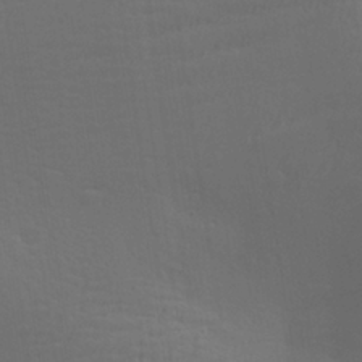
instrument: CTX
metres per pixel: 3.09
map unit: Aa
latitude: 28.5923
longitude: -139.5371
